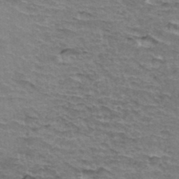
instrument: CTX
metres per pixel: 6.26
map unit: Hto
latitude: 35.9528
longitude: -42.4412
